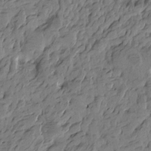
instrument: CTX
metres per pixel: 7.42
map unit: Htu
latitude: -4.8030
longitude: -177.1403
